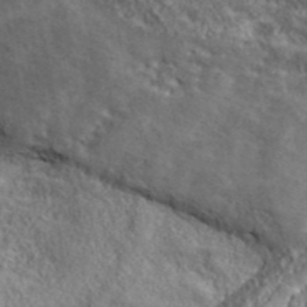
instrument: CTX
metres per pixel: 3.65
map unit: eHh
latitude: 43.7261
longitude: -89.0459
